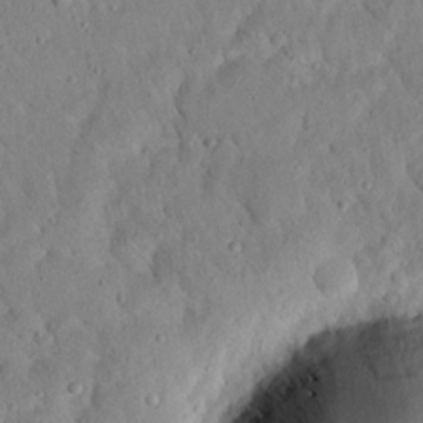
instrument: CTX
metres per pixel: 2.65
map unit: Nhu
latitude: 21.1026
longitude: -77.6127
